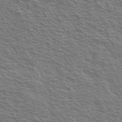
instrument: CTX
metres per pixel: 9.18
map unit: Ave
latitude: 37.8206
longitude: -109.1781
